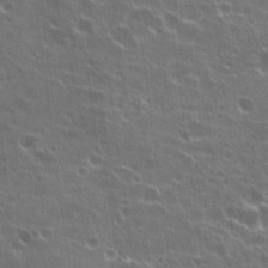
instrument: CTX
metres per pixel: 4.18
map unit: Hto
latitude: 22.1578
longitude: -40.5734
